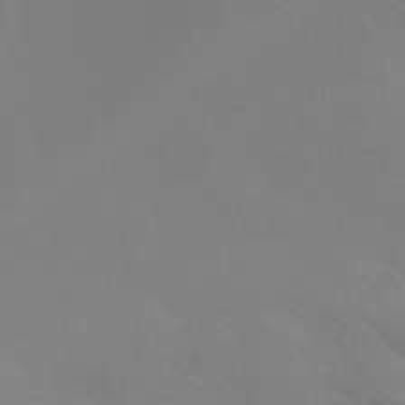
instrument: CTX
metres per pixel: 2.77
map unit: Ht
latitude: -7.7288
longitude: -28.5546
